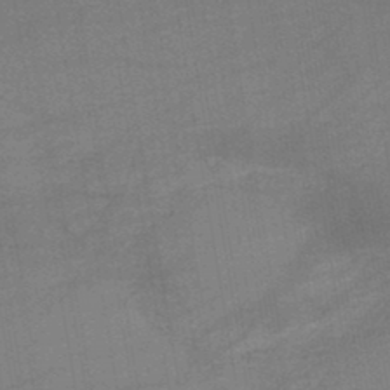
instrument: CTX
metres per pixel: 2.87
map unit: lHb
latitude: -45.1809
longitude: 64.7652
